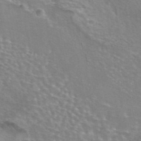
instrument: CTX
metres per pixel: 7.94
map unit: eAb
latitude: 45.1214
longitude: 106.6141
